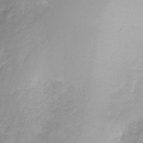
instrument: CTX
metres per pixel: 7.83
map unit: Nhe
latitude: -32.1606
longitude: -93.2348
